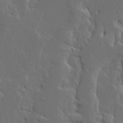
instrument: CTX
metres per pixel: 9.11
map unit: Ave
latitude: 14.0444
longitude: -137.6127
